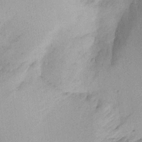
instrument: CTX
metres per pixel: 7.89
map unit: Aa
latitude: 19.5560
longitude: -144.5357
